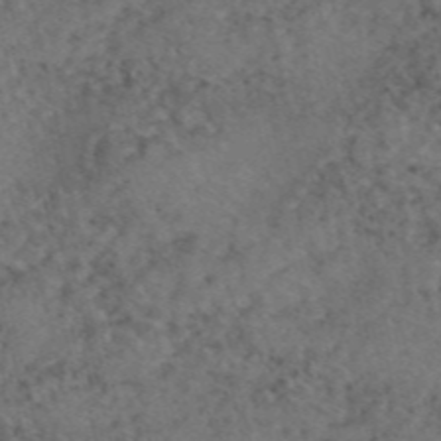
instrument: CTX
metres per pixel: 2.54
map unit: eAb
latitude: 47.5560
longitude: 112.3306
